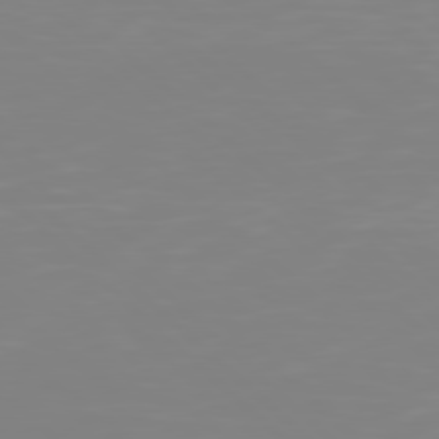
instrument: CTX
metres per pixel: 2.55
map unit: Hpe
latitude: 77.5749
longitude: -173.8205
